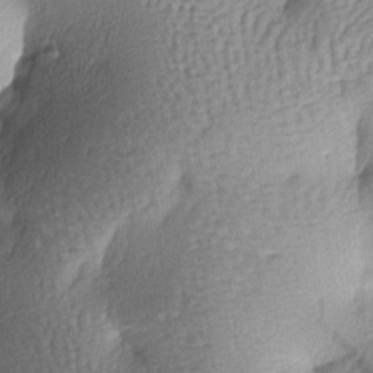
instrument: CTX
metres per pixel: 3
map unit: lAa
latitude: -6.5385
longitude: -127.2348
